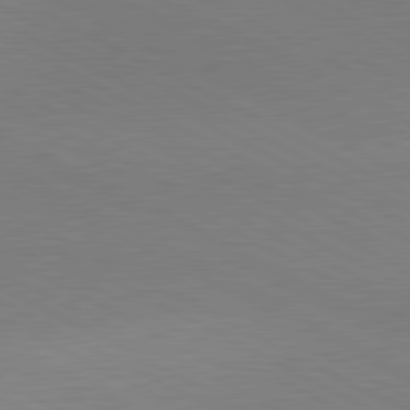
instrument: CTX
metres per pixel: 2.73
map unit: lApd
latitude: 80.8569
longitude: 149.4455
